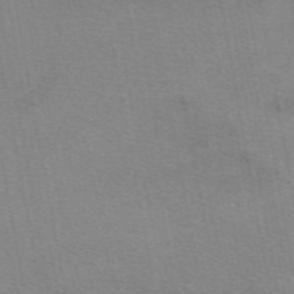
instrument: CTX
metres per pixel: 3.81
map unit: eAb
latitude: 49.9528
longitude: 105.4454
